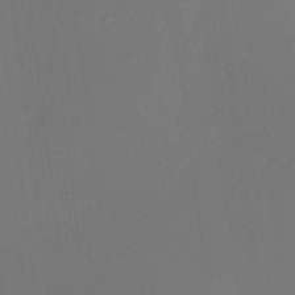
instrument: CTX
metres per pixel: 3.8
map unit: Htu
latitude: -13.7100
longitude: -48.7435
